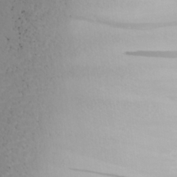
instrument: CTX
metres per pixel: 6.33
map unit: lAvf
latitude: 25.7260
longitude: -111.1403
